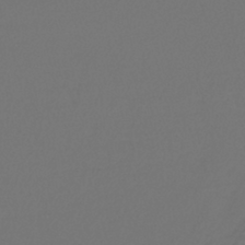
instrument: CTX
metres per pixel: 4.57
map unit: lHb
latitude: -39.8234
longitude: 63.1998
